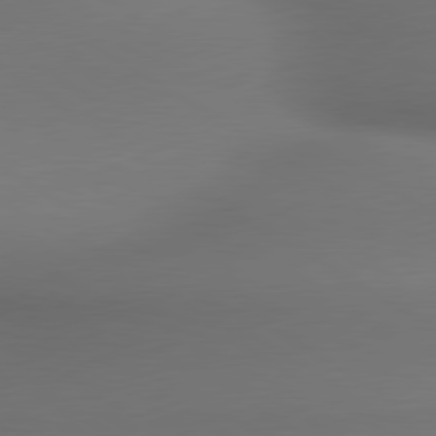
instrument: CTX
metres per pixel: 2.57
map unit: lApd
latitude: 79.9150
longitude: -175.0081
